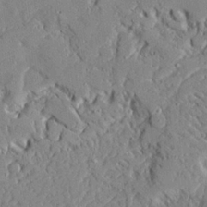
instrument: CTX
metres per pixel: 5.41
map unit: Ave
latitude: 22.6112
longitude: -129.1025
